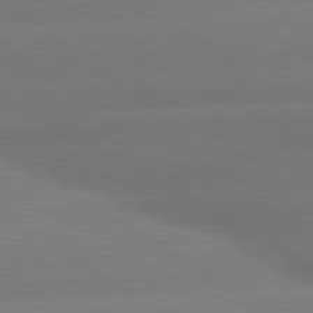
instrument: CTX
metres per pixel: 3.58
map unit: lApd
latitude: 80.5168
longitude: -149.6316
